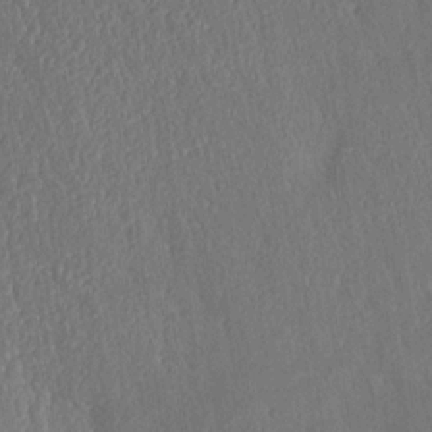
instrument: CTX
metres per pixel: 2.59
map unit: Aa
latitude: 15.1593
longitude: -148.0633
